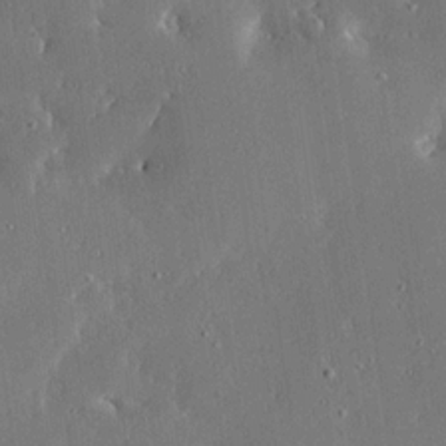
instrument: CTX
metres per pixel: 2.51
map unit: Ave
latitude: 17.6505
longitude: -139.7450
